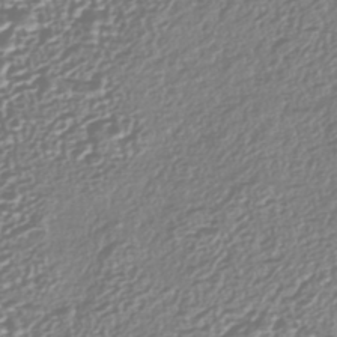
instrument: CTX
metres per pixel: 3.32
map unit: HNhu
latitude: -44.0472
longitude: 106.5952
